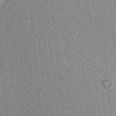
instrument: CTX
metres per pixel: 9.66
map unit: ANa
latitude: 36.0444
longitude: 15.0298
